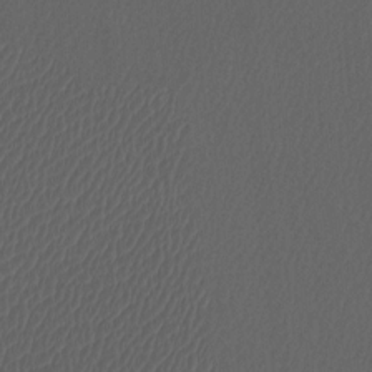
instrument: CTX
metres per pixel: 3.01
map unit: Htu
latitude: -11.4832
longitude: -73.8772
